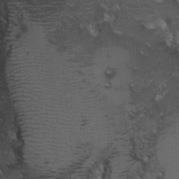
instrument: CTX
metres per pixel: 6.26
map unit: Nhu
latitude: -1.1432
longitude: -14.9703
